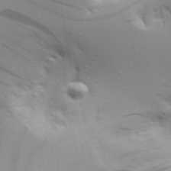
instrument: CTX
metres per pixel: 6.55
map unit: Aa
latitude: 30.2145
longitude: -134.7813
